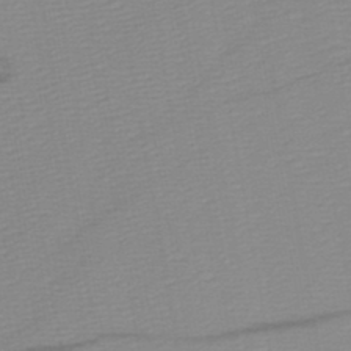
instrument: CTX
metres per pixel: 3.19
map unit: HNb
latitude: -45.6911
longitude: -43.8961
